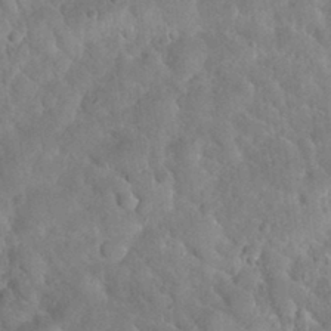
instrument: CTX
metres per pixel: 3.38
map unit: Nhu
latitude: 31.3860
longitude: -51.0458
